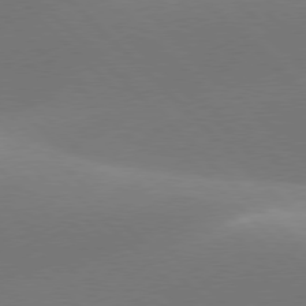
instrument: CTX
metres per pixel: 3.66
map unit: lApd
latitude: 77.5560
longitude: -50.7435
